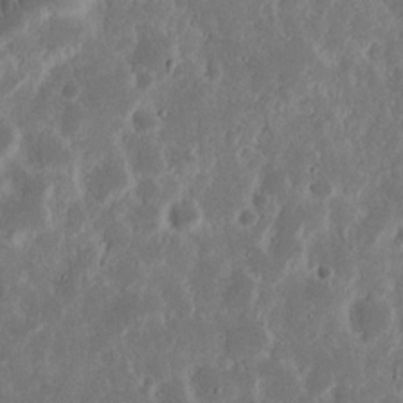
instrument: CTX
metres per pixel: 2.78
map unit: Nhu
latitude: 15.1404
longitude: -73.7072
